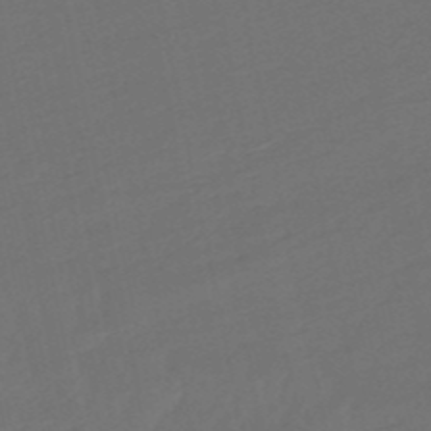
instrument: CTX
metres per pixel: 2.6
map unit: lHb
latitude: -50.7274
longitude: 81.0109
